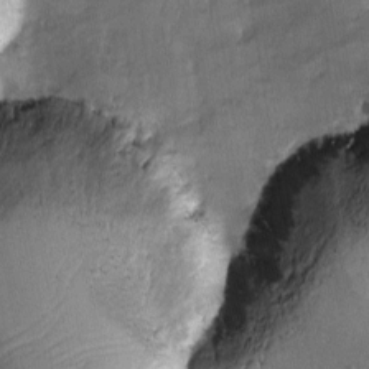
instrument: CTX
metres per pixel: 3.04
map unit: Ave
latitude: -11.3699
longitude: -120.4979
